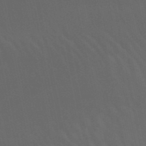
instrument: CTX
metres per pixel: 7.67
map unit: lHb
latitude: -50.0283
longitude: 75.3888
